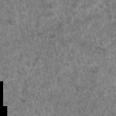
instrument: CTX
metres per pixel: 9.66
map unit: eAb
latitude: 47.4616
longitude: 106.3873
